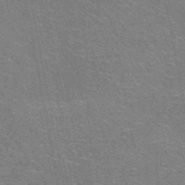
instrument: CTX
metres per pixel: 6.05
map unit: HNhu
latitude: -47.7666
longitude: 99.7666
